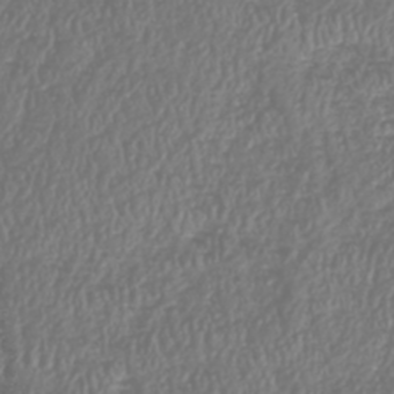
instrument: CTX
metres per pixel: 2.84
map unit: HNhu
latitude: -47.3698
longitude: 28.8408
